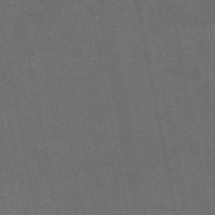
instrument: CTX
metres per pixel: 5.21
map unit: eAb
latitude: 47.6316
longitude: 116.7274
